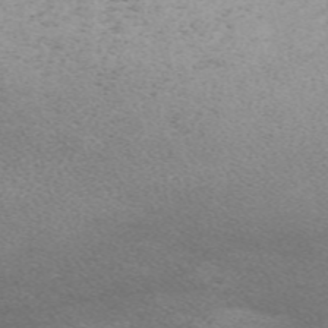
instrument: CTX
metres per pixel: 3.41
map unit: Nve
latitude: -58.6896
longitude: 66.3117
